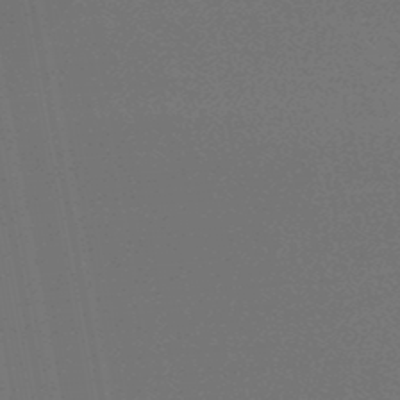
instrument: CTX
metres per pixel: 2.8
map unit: HNb
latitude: -47.9556
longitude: 58.0660
